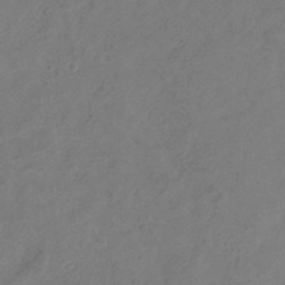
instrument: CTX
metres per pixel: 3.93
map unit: Hve
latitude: -34.5574
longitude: 90.3873
